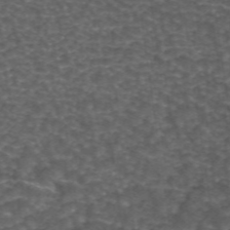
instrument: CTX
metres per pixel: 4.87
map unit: ANa
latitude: 44.6301
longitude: 25.7100
